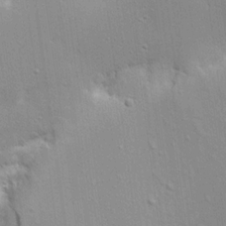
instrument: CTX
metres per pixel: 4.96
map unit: Aa
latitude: 19.0458
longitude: -141.9150
